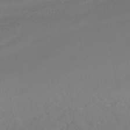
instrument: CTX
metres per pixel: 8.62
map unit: HNhu
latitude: -42.2550
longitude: 104.9164
